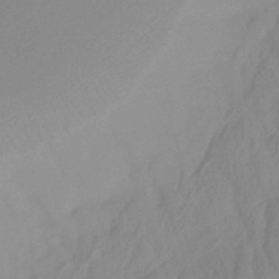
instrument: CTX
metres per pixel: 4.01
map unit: lHb
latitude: -42.2739
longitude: 77.8422
